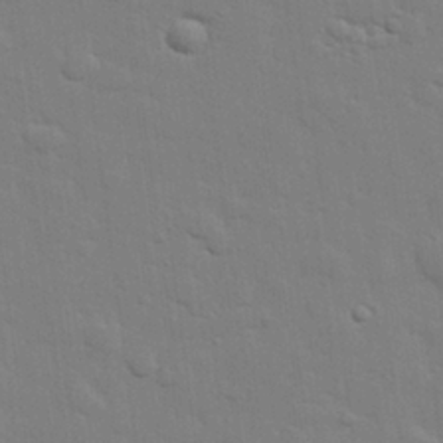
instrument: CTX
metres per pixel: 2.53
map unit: eHh
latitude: 25.7449
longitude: -81.6505
